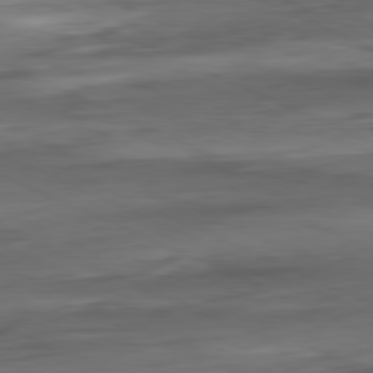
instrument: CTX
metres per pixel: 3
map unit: Ap
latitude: -81.3510
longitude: -68.3467
